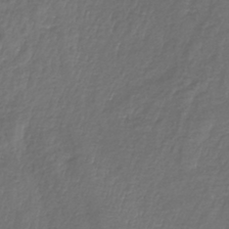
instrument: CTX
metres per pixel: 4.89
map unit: lHb
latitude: -39.5777
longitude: 73.2565
